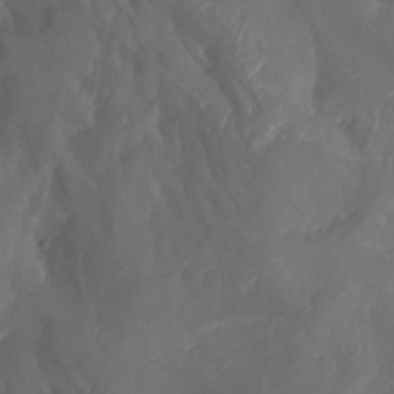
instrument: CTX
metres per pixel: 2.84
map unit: Aa
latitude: -7.6155
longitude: -79.0270
